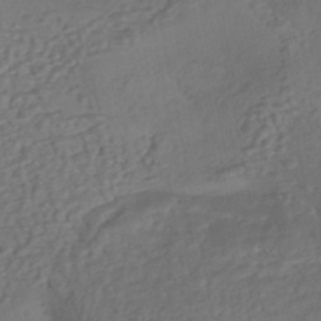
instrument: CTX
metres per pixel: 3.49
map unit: eHh
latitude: -42.9919
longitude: 120.6518
